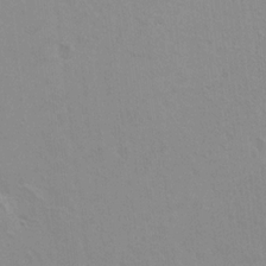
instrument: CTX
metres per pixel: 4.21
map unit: Hto
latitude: 9.9906
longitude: -35.4048
